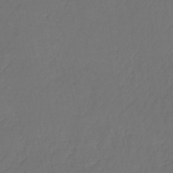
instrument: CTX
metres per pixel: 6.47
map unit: lHb
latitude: -38.1417
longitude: 61.0486
